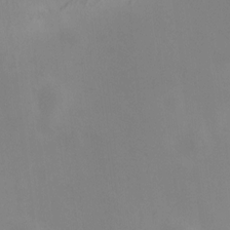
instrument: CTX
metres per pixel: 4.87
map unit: HNhu
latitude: 11.3293
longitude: 11.4266
